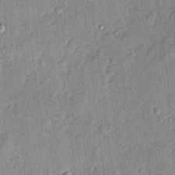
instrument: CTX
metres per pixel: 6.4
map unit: eHh
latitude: 4.3278
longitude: -74.4223
